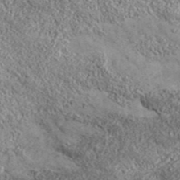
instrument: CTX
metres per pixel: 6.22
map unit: eHh
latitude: 43.0081
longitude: -88.9514
